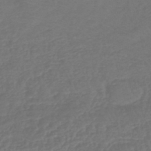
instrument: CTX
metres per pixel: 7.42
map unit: lHb
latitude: -43.6532
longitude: 81.3132
